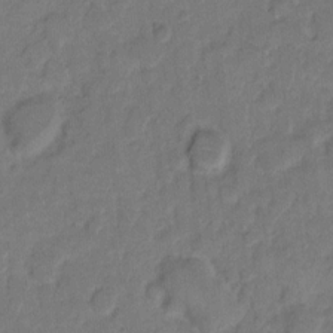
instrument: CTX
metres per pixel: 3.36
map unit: eHh
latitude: 8.4412
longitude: -64.1956
